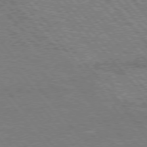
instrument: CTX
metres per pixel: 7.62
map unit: Hpe
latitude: 75.7072
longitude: -154.3845
